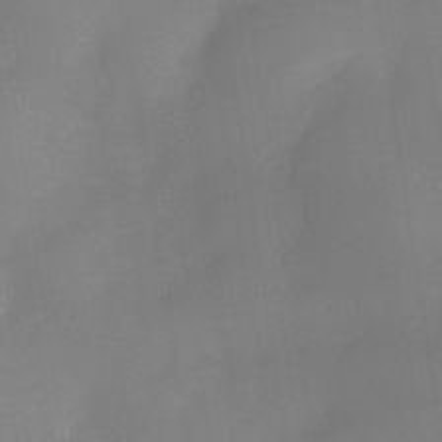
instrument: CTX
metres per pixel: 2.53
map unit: Nhe
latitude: -36.7085
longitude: -113.1970
